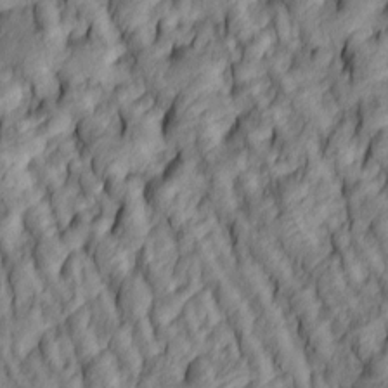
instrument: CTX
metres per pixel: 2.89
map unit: lAa
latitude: 4.8758
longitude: -116.3656
